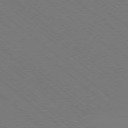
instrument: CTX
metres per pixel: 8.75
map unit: Ap
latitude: -78.4251
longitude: -65.0080
